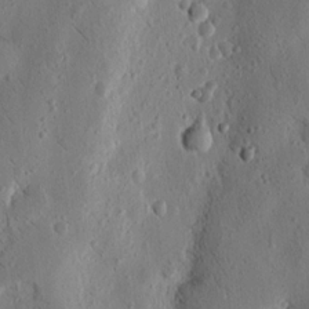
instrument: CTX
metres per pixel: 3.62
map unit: Nhu
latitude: 15.4616
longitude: -77.5938
